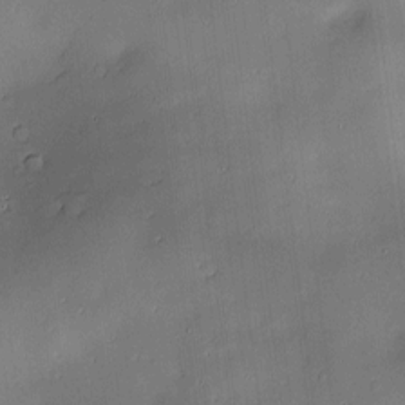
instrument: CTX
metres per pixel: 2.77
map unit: Hve
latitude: -10.4062
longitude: 175.8989
